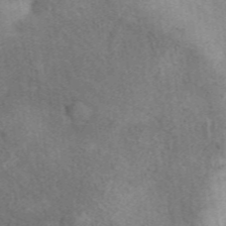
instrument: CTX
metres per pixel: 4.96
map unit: eAb
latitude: 40.4978
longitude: 109.6155
